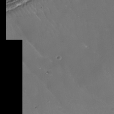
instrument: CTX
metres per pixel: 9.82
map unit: Nhe
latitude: -35.8233
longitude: -87.7260
